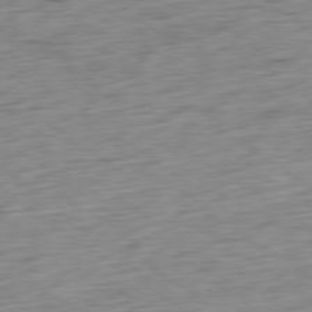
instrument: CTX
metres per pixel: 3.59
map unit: Ap
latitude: -79.7666
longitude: -69.6883
